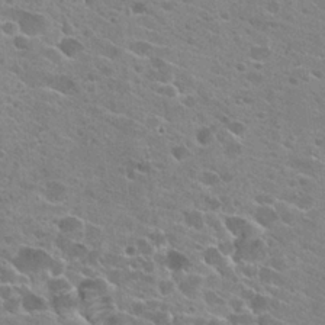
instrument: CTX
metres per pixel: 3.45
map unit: Hto
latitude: 23.6127
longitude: -42.4790
